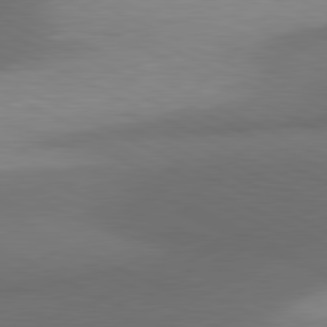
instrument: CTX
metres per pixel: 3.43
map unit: lApd
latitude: 81.2348
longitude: 139.5966
